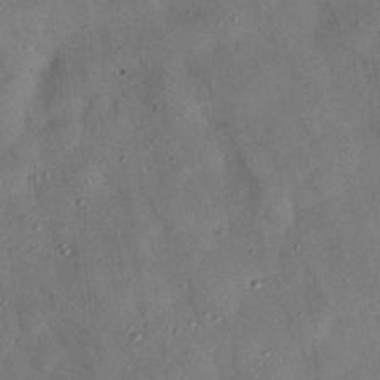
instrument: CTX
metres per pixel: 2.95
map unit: Nhu
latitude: 25.6882
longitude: -73.1404
